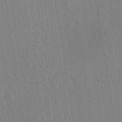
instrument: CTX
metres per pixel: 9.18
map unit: eHh
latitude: -39.6911
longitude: -26.8947
